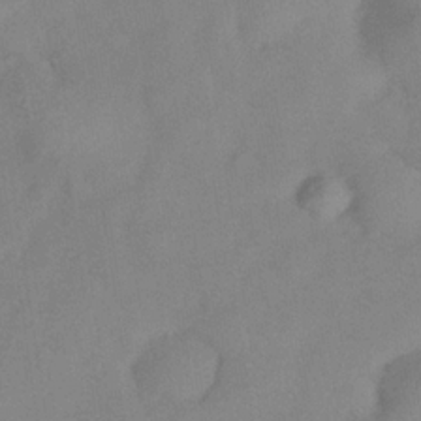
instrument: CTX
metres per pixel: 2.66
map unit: Hve
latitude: -32.1228
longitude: 92.0472
